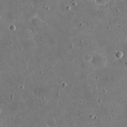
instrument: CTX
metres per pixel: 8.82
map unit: eHh
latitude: 21.2159
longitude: -65.4237
